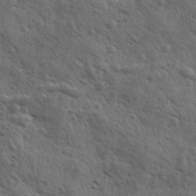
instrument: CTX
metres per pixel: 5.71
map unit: Ave
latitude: 11.3671
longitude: -103.3104
